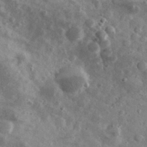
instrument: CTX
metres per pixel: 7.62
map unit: eHh
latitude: 31.2159
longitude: -70.7624
